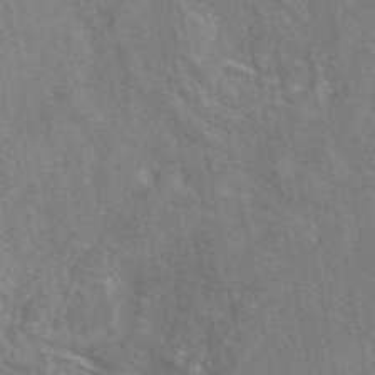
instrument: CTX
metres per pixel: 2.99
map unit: eAb
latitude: 48.8002
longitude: 112.7274
